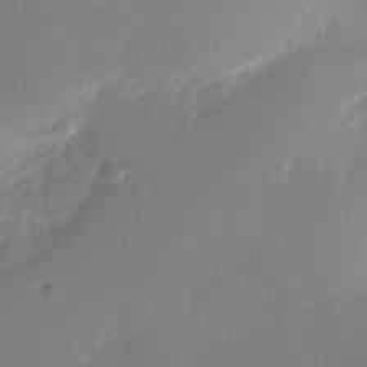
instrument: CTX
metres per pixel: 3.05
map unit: Nhu
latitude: -26.7274
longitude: -73.5938
